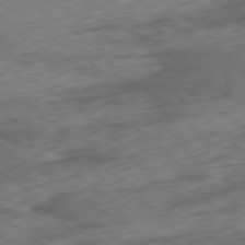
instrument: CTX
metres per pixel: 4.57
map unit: Ap
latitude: -79.6155
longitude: -72.8380
